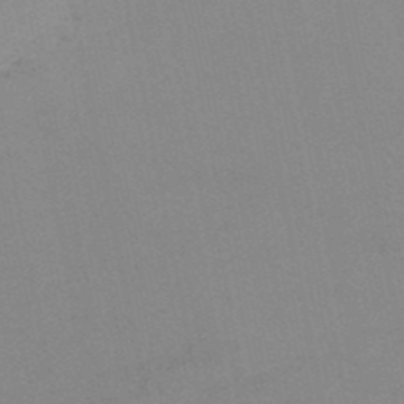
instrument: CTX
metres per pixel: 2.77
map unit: HNb
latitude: -51.6344
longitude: -52.3845
